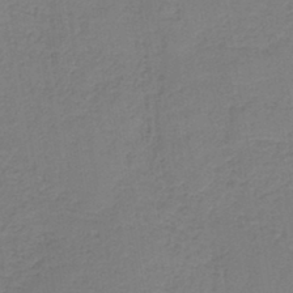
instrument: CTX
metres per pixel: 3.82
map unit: HNb
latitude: -42.6329
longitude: 49.5588
